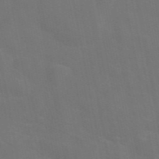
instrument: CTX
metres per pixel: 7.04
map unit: eAb
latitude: 46.3657
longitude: 121.3698
